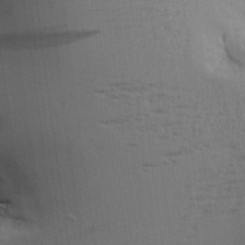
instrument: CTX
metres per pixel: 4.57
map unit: Aa
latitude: 26.5546
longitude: -129.8583
